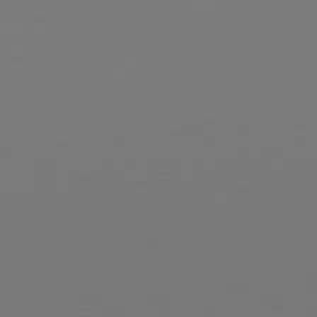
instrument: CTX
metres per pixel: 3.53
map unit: Hpe
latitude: 77.0836
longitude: -131.3293
